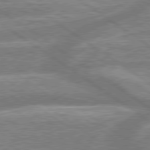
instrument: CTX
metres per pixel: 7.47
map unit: lApd
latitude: 79.2726
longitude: -159.6127
